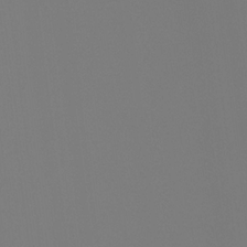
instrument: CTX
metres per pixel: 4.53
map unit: Ht
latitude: -4.8975
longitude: -61.7827
